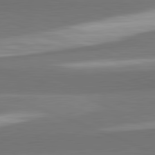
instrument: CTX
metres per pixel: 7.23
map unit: lApd
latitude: 82.2711
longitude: 153.3698
